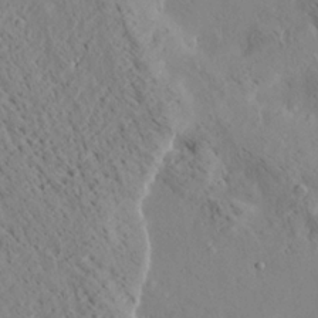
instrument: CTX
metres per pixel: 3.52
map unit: Ave
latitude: 21.4616
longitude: -140.0255
